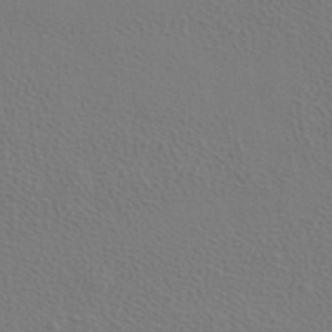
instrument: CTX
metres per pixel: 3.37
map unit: ANa
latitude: 39.4048
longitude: 20.5951
